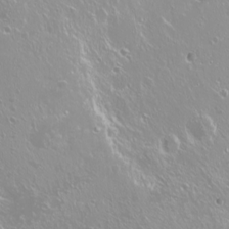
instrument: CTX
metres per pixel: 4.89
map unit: Nhu
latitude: -8.6518
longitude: -70.8569
